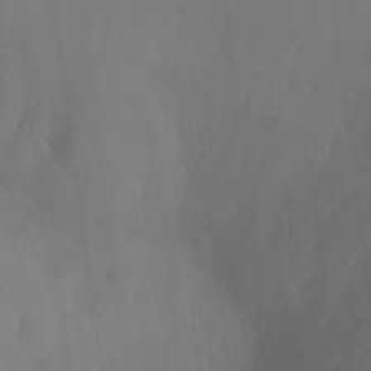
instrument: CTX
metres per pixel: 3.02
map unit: Ht
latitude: -10.2740
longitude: -29.0647
